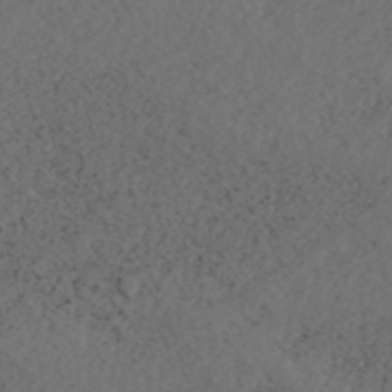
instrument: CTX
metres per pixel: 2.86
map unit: ANa
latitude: 44.2712
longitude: 37.4076
